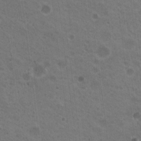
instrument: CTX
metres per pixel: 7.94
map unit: Nhu
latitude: 18.6112
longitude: -30.2334
